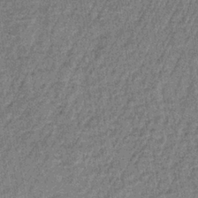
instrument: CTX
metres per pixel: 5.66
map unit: lHb
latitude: -35.6911
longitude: 63.7666
